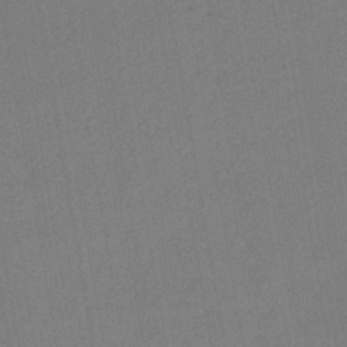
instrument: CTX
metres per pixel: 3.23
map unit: lHb
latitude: -42.8030
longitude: 67.9178
